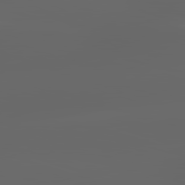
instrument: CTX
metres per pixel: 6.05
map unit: lApd
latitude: 83.0269
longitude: -137.0648
